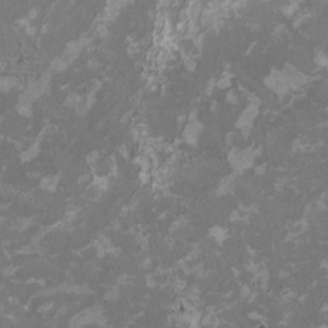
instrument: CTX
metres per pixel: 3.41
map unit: HNhu
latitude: 1.6694
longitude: -2.9702
